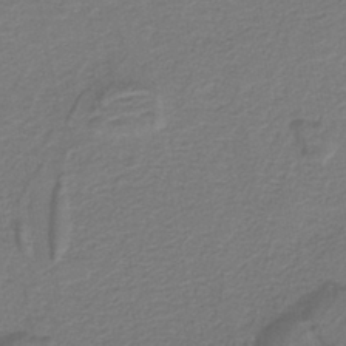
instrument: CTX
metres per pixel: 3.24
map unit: lHb
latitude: -40.1417
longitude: 53.4643
